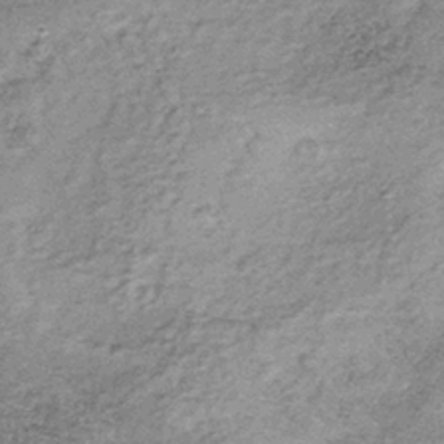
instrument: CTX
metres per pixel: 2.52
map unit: lHb
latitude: -36.8786
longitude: 65.9367
